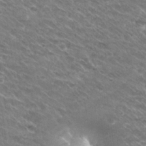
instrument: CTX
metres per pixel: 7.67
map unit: Hto
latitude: 30.3090
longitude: -42.9514
